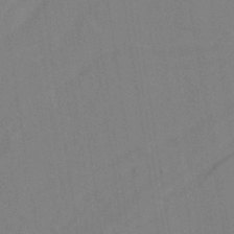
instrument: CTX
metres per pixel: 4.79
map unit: ANa
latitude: -38.6141
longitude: 95.5588
